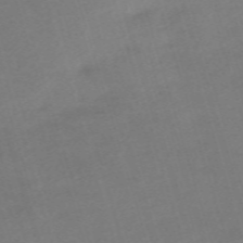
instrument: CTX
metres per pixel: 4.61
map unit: eHh
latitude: -61.5777
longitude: 49.4077
